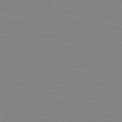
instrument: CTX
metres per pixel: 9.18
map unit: HNb
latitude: -49.2376
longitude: -51.1214
